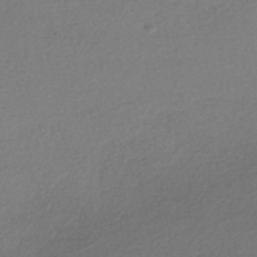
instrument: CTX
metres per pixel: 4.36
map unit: HNhu
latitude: -43.4832
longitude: 95.2753
